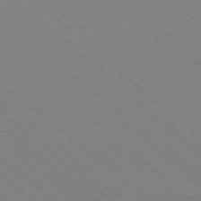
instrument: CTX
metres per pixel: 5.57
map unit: Ap
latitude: -78.2928
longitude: -65.1592
